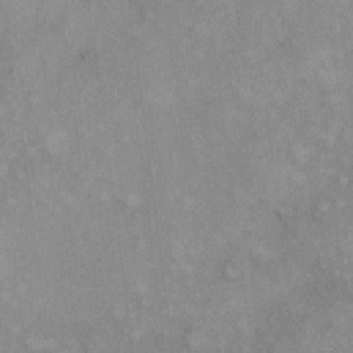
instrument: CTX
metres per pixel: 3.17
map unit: eHh
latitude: 7.9717
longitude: -63.1026
